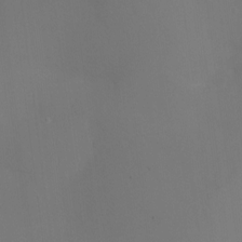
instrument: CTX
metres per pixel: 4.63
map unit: Ht
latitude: -16.9920
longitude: -41.7071
